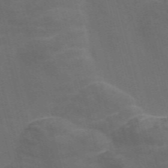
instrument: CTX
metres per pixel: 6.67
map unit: Nve
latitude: -58.1605
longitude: 64.9353
